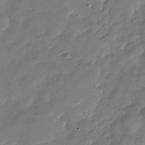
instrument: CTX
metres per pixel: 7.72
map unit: Nhu
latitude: -28.2173
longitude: -73.4805
